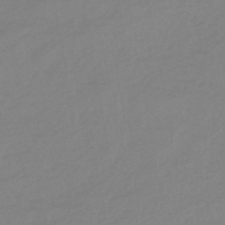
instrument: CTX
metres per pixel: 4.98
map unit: eHb
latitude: -44.3873
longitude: 81.7289
